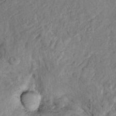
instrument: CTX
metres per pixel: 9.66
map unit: Htu
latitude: -5.6155
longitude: 155.0675
